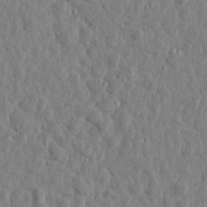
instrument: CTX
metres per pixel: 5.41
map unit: Htu
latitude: 1.7260
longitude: -178.9325
